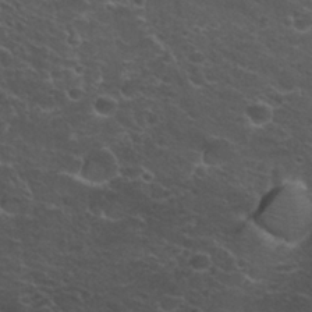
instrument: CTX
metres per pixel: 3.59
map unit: Hto
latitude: 26.8947
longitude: -50.2144
